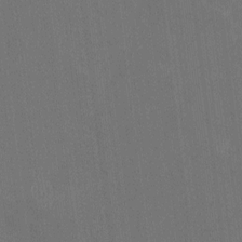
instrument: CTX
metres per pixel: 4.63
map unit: HNhu
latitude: 0.0444
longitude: -5.4237
